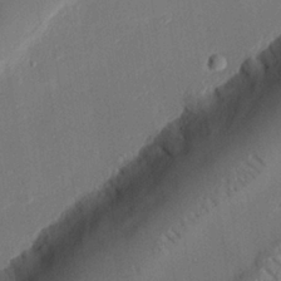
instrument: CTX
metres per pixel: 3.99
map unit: eHh
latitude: 27.2348
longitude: -81.1403
